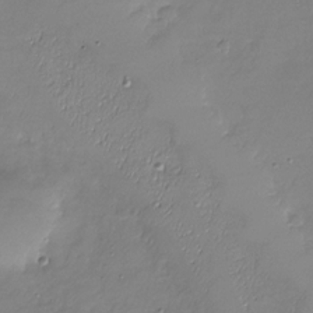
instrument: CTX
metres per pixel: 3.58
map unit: Nhu
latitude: -28.0094
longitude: -58.9703
